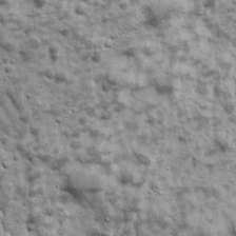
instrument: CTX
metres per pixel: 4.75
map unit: Ave
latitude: 16.6679
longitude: -133.9528
